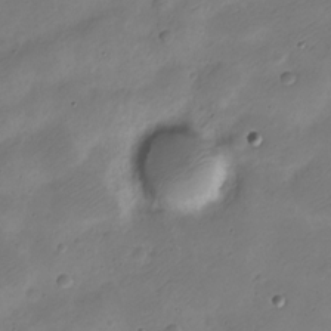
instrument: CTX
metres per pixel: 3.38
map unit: Nve
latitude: -23.8612
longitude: 106.2362
